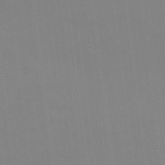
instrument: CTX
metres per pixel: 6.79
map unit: eHh
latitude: -3.2186
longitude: -80.4412
